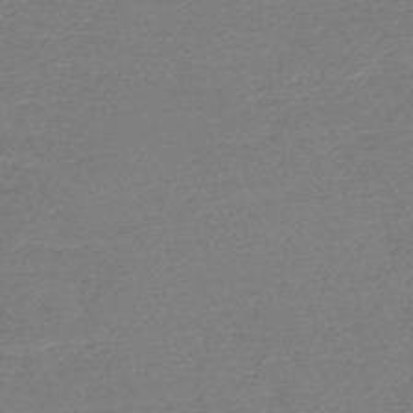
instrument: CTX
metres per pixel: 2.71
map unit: HNb
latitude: -49.8801
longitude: -44.0255
